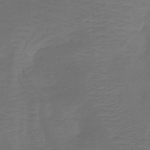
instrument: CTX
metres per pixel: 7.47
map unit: lHb
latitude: -42.7463
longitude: 81.5777
